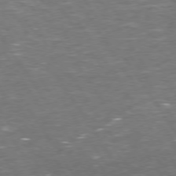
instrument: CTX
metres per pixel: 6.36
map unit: Hpe
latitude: 73.7450
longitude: -124.9135
